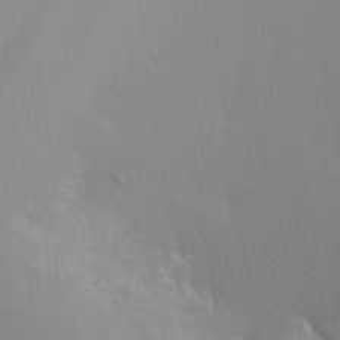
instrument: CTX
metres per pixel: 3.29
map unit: Aa
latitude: 18.4979
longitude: -143.6694
